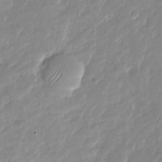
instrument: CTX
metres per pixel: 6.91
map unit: Nhu
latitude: -28.1606
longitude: -61.2159
